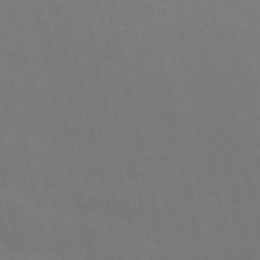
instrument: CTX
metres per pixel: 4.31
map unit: ANa
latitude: 50.6490
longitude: -81.6127
